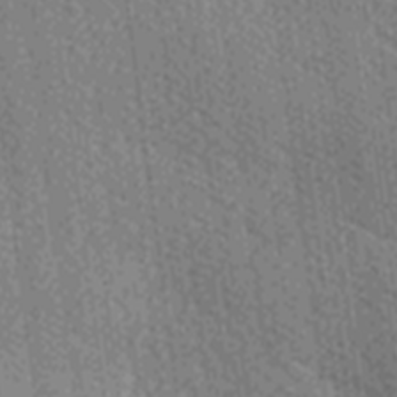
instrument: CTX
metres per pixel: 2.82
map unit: Ave
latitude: -7.1242
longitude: -123.3482
